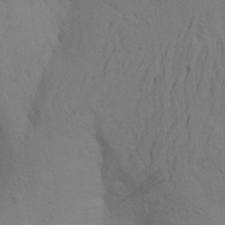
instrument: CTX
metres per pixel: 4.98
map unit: Aa
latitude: 24.2711
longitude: -148.6302
